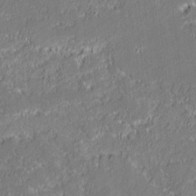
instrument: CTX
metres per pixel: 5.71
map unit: lAvf
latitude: 0.3089
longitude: -107.8016
